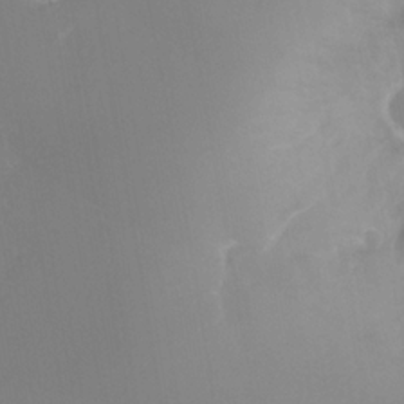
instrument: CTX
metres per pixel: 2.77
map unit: Nhu
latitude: -25.2376
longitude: -72.8947
